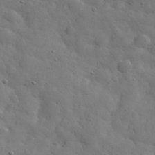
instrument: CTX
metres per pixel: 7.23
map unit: eHh
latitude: 30.9325
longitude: -69.0081
